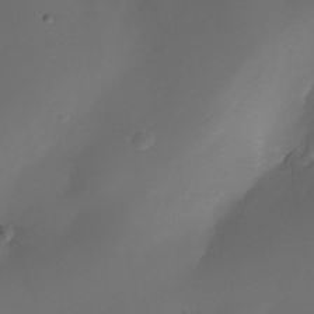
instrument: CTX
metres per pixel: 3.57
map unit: Nhe
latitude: -34.6896
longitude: -144.8569
